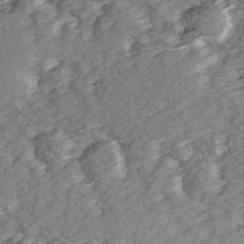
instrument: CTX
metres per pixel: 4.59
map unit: Ave
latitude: 15.0270
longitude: -104.0444
